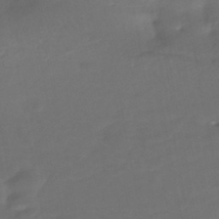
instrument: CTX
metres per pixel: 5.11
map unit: HNhu
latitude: -46.2172
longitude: 92.8030
